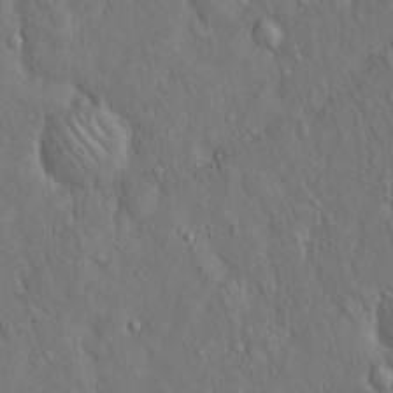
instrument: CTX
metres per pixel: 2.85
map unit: Hto
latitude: 15.3293
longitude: -57.9717
